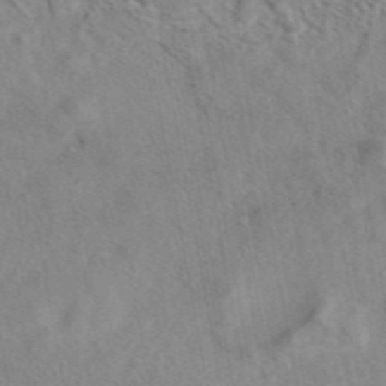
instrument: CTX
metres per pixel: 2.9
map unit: eAb
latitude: 43.1592
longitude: 108.6141
